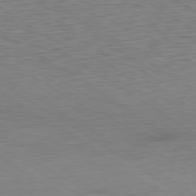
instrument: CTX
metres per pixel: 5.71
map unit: Ap
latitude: -80.6519
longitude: -79.9150
